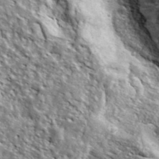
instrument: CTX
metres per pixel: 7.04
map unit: ANa
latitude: 40.8757
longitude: -86.9514
